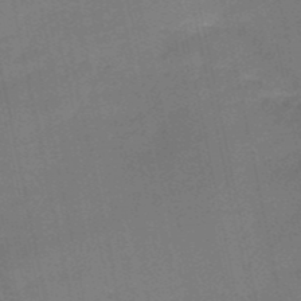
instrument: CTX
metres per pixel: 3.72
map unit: HNb
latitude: -51.0297
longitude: -42.2901
